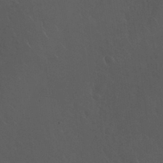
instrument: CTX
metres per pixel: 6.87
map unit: Nhu
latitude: 30.7436
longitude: -57.1025
